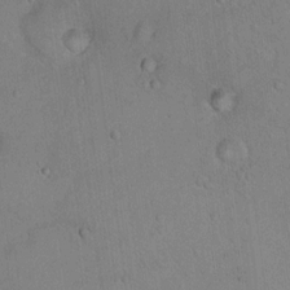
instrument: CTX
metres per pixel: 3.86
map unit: Ht
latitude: 14.5168
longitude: -36.9514
